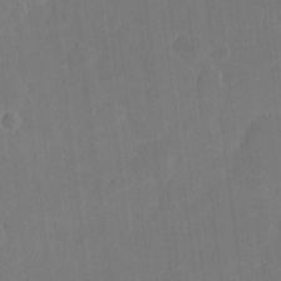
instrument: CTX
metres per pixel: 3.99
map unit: eHh
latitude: 4.4790
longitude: -67.8394
